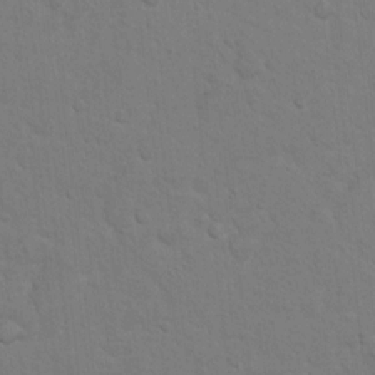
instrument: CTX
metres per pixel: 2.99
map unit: Hto
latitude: 10.3278
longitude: -35.6882
